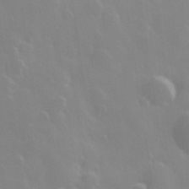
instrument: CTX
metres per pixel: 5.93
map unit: Hve
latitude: 28.1767
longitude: 146.6329
